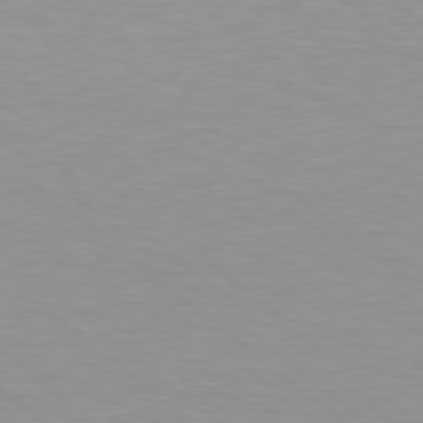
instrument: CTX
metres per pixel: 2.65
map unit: Hpe
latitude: 78.5168
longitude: -151.0647
